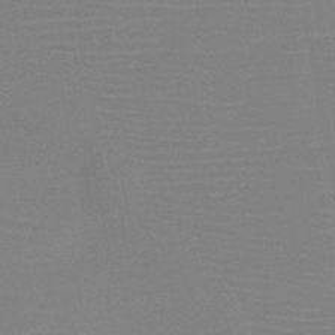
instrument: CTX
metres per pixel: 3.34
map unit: HNb
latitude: -45.2943
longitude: -40.1010
